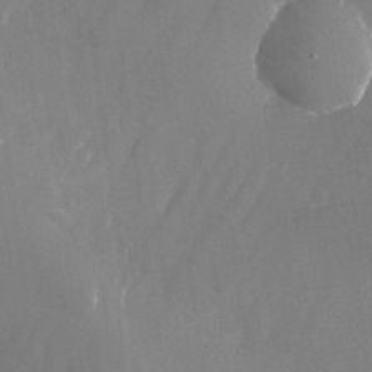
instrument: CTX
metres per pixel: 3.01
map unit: Nhu
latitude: -24.5763
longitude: -70.8380
